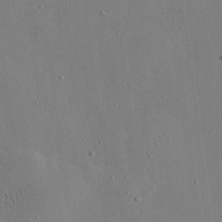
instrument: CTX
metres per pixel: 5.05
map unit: eHh
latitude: 17.6883
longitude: -70.2144
